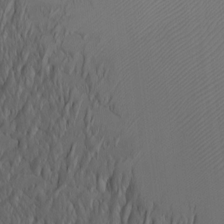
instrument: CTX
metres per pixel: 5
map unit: Htu
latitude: -7.5588
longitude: -65.9906
